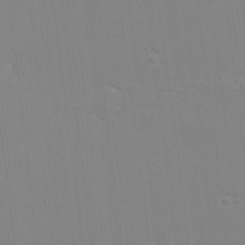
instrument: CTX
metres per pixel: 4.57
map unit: eHh
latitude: -3.8422
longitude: -80.4223
